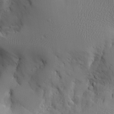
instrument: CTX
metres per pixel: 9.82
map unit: Aa
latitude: 25.3859
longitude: -129.8205
